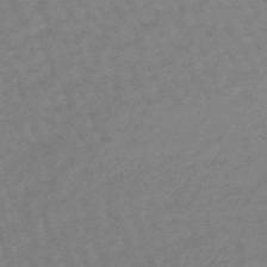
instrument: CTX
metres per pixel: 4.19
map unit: eHb
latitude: -46.3117
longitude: 81.9367
